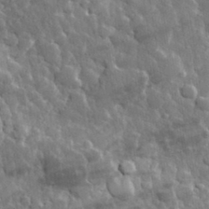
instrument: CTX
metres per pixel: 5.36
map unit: eHh
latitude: 32.4790
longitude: -79.4238
